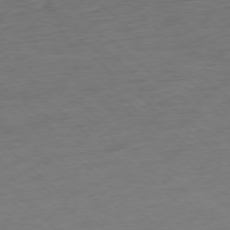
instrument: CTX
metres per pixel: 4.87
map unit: Ap
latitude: -77.4643
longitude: -93.5182
